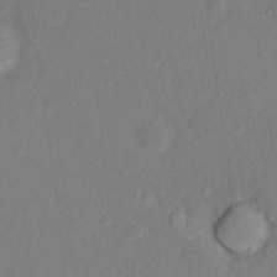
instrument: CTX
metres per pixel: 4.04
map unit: Nhu
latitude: 13.5938
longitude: -36.3656
